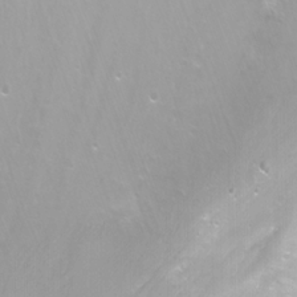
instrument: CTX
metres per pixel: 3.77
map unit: Nhu
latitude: -12.4062
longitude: -61.6127
